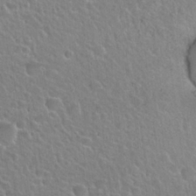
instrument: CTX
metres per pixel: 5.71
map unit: Hto
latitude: 26.0633
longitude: -50.4979
